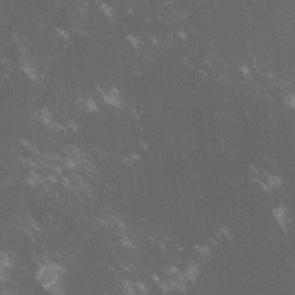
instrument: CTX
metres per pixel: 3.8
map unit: lHvf
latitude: -13.7856
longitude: -102.9325
